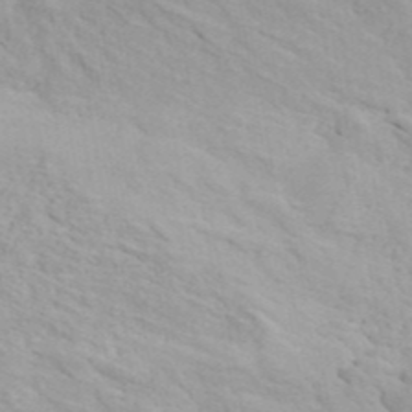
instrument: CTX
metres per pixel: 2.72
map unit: ANa
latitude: 43.2537
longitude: 53.8611
